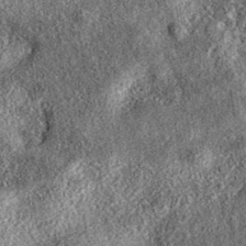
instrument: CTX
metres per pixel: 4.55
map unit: eAb
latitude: 37.4993
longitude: 108.3117
